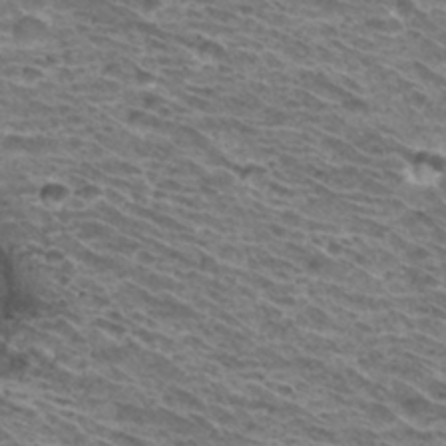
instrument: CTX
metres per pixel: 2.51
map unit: Hto
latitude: 32.9514
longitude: -40.1577
